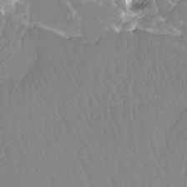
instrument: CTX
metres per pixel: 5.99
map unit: Htu
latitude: -12.9164
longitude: -49.3293
